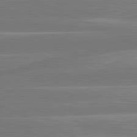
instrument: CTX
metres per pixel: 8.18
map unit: lApd
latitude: 81.4426
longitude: -135.8394
